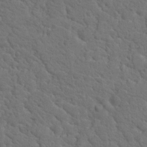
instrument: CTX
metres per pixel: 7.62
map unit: Hto
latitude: 19.4237
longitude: -35.1025
